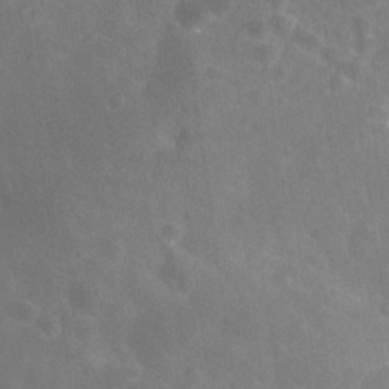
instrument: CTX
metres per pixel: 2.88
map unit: Nhu
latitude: 27.5560
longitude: -56.0255
